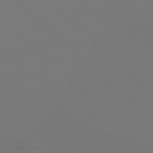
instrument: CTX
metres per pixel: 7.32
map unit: Hpe
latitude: 76.8947
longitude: -162.7625
